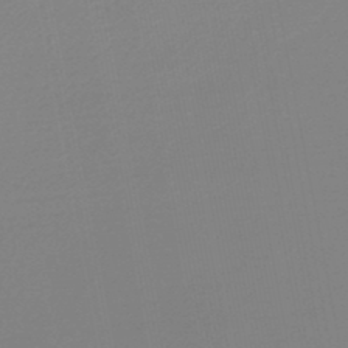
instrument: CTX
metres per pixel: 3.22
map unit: lHb
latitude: -46.6707
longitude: 57.2565
